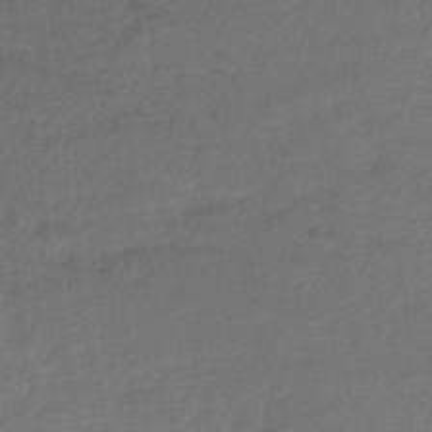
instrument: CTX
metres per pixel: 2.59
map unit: HNb
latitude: -35.2754
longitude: 59.3698
